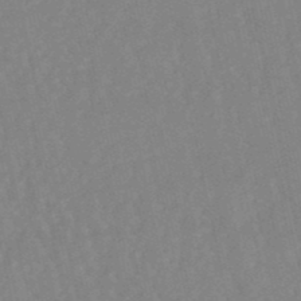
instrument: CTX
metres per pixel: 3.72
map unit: lHb
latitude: -48.9164
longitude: 72.8597
